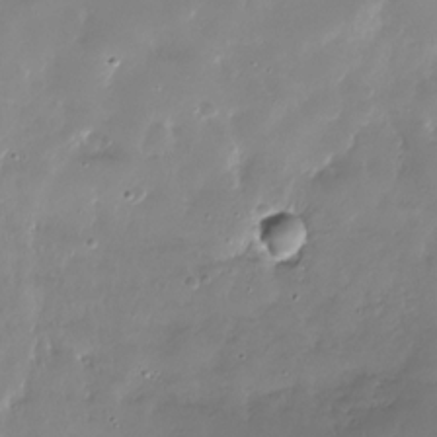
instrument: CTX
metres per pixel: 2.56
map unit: Nhu
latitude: -27.5021
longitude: -60.1200
